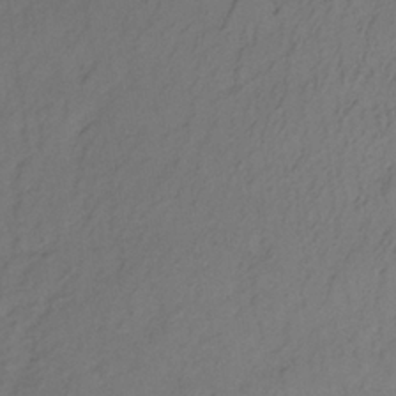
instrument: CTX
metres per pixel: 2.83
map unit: lHb
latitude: -34.9731
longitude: 69.7099
